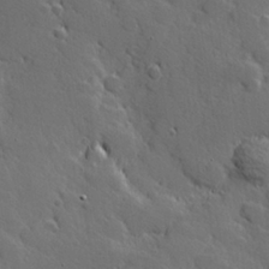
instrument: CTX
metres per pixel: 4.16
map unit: Hve
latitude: 26.4412
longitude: 144.5952
